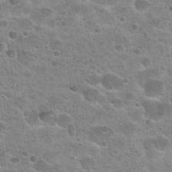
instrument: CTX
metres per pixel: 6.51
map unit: Hto
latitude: 24.4034
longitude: -50.5167
